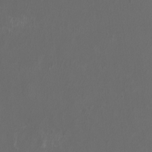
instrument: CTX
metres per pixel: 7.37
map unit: eHh
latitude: -6.8408
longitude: -76.8569
